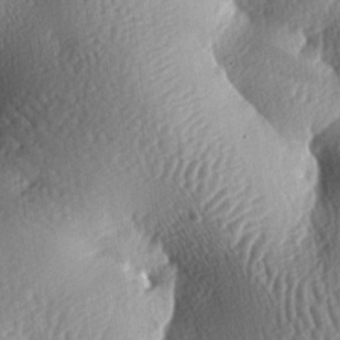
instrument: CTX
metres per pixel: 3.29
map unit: lAa
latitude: -7.0675
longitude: -126.9514
